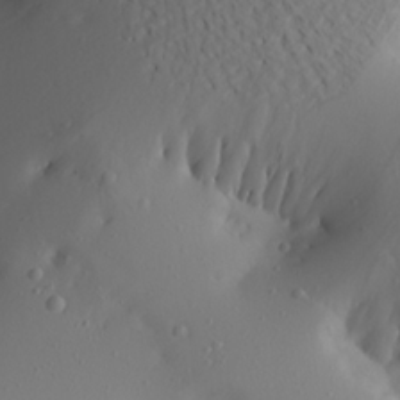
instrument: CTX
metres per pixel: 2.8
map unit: Aa
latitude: 20.9136
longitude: -146.6491
